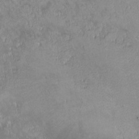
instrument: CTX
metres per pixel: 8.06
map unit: lHvf
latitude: -14.0094
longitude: -103.8016
